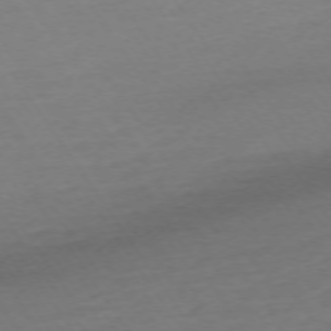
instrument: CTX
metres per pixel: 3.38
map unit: Ap
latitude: -74.4251
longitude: -81.3671
